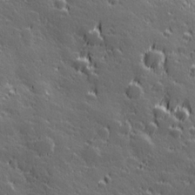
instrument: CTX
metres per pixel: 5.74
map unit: Hve
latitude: 27.5371
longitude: 144.7841
